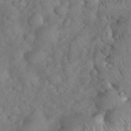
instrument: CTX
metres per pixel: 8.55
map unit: eHh
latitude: 38.4790
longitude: -58.1578
